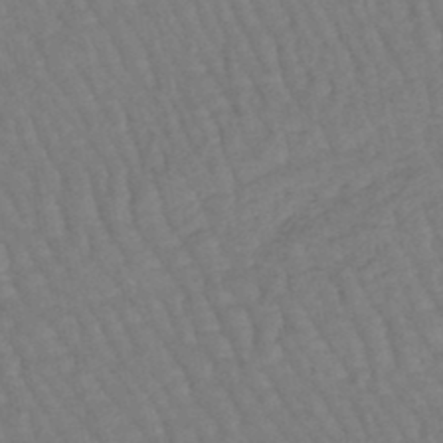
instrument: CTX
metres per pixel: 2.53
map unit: eHb
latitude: -46.2739
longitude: 80.7652
